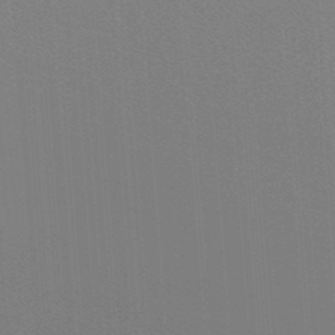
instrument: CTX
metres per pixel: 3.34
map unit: lHb
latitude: -48.2362
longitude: 64.0661
